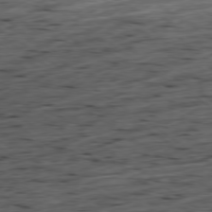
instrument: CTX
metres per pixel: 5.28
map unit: Hpe
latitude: -79.2187
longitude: 12.9542
